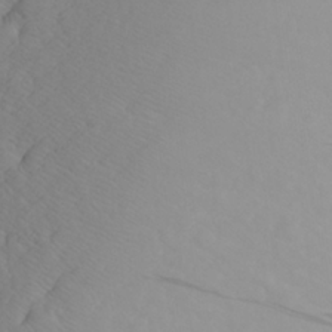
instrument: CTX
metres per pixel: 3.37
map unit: Aa
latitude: 26.8758
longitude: -144.5546
